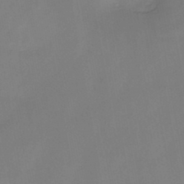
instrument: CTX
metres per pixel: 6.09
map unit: HNb
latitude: -44.9353
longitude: -38.7813
